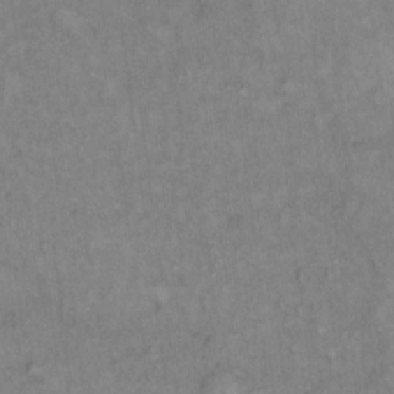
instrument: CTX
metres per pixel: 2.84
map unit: Hto
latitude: 11.5938
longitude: -60.6301
